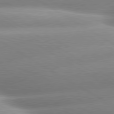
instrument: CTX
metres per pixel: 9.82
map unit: lApd
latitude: 80.0444
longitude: -157.2725
